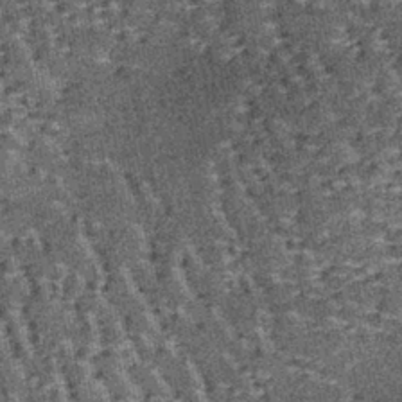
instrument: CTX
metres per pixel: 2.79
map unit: lHb
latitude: -38.6518
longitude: 64.5763
